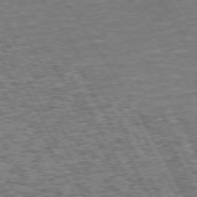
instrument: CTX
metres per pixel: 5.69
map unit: Hpe
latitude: 72.8191
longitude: -125.1781
